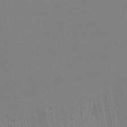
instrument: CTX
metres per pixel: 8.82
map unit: HNb
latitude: -49.2754
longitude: -49.2915
